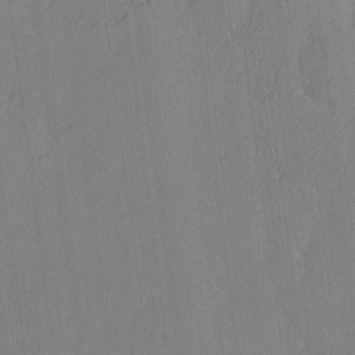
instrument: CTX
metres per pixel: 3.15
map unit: eHh
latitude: -3.1620
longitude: 17.5588
